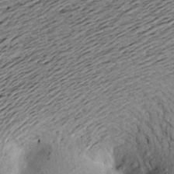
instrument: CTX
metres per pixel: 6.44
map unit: Aa
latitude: 20.7058
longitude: -148.9136
